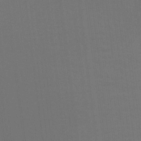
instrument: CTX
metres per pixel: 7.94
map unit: Hto
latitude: -10.6708
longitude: -38.5735
